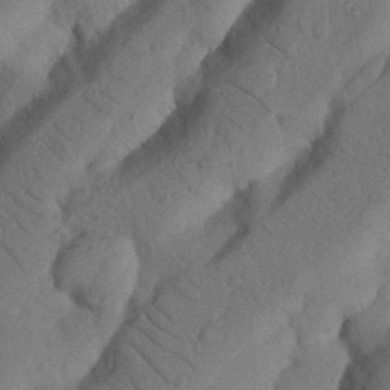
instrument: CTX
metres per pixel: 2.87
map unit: Nhu
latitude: 21.1592
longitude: -75.8205
